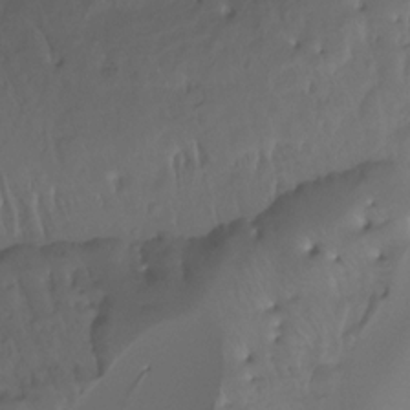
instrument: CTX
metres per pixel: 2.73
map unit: Ht
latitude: -15.4833
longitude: -44.4790
